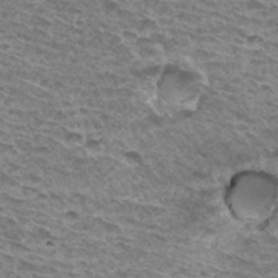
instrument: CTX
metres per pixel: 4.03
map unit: Hto
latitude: 33.4993
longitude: -40.5734
